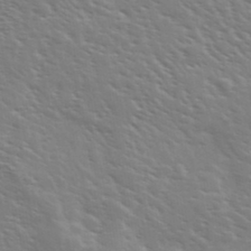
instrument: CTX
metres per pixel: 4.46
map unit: Ave
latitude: 36.9892
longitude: -109.2914
